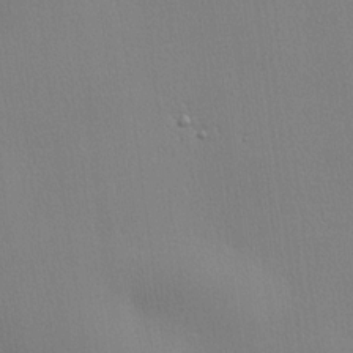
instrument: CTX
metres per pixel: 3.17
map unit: lHvf
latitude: 21.7450
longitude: 141.5399
